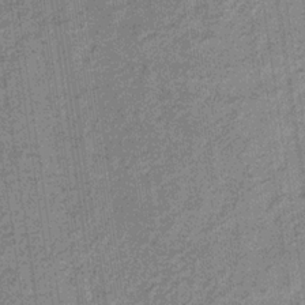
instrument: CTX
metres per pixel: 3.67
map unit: HNb
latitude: -32.8030
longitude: 57.8989
